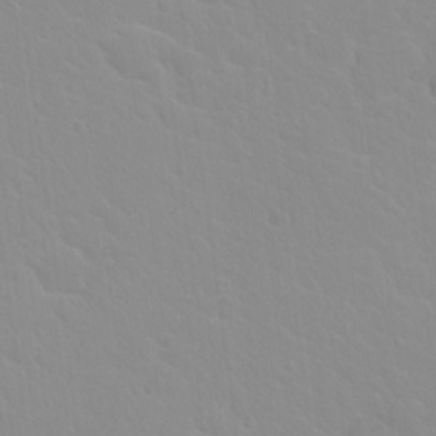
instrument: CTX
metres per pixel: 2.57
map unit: Hto
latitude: 20.5546
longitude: -33.4049
